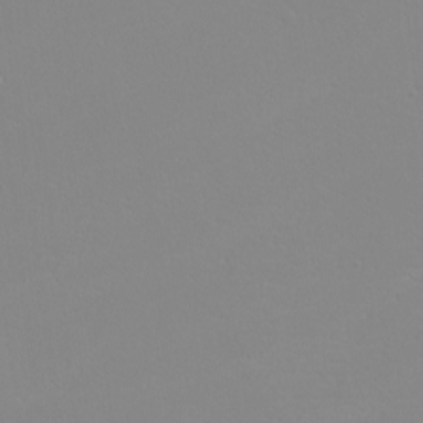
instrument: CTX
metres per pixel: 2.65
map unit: eHh
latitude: -5.7477
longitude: -86.7813
